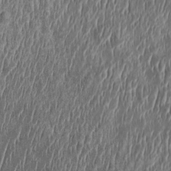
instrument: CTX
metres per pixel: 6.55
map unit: Htu
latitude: -1.5966
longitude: 149.1998
